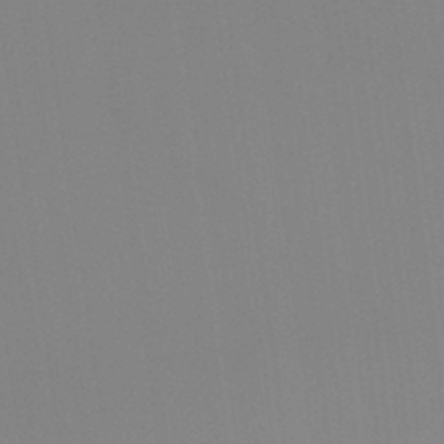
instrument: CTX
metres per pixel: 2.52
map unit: Hto
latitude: -8.2172
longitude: -49.1403
